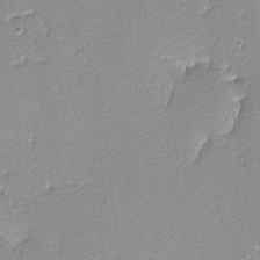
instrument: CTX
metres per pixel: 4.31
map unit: lHvf
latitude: -12.2362
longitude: -102.3278
